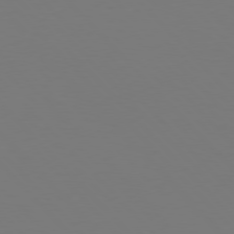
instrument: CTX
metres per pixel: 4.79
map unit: Hpe
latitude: 76.8002
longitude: -167.4615
